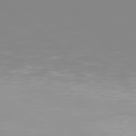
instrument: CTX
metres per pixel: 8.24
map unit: Hpe
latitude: 77.3103
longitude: -173.3481
